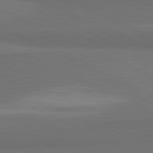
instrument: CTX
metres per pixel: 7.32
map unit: lApd
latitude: 81.8772
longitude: 157.4454
